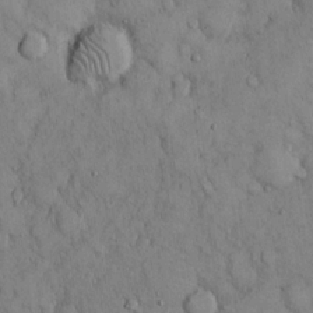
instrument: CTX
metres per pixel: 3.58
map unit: Hto
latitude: 14.1389
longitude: -58.3845
